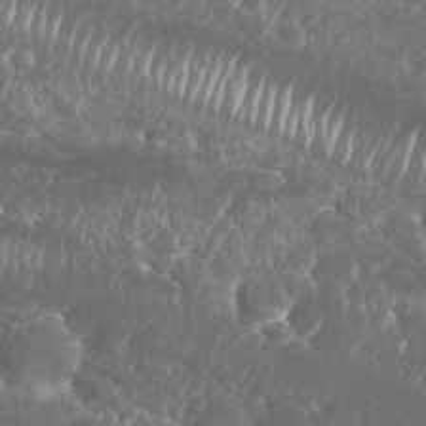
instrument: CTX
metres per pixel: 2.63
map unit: Nhu
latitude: 25.8961
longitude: -60.7246
